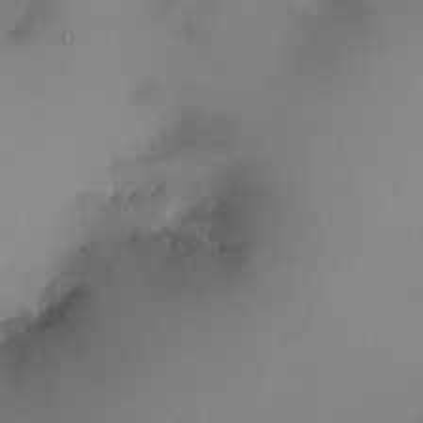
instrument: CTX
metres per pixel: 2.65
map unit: HNhu
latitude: 5.7827
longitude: 9.2565
